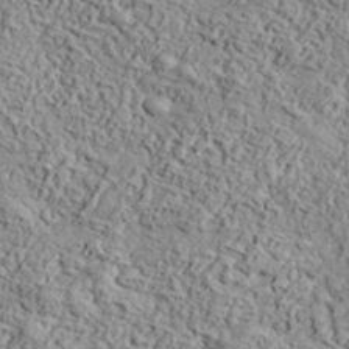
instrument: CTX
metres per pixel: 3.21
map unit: eHh
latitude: 37.4993
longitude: -81.5371
